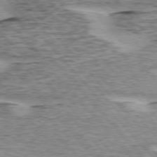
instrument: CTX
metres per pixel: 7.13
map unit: lApd
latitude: 75.5749
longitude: -77.8016
